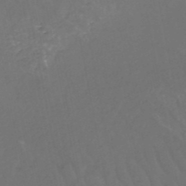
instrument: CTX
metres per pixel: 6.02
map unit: HNb
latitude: -49.8234
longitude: -53.5182
